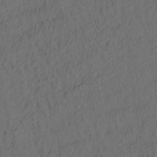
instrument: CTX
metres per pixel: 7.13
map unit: lAa
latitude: 4.3089
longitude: -114.6490
